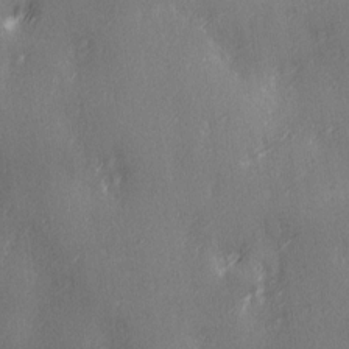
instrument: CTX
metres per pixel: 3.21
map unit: Ave
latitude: 2.6112
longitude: -112.2144
